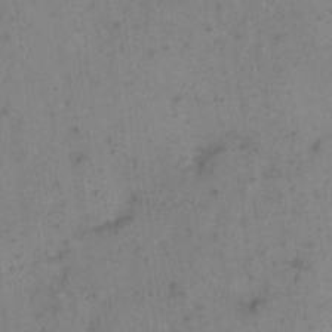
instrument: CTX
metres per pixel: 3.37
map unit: eHh
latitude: 11.1214
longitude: -62.5357
